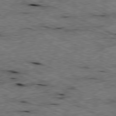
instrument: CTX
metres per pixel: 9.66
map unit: Ap
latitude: -79.9367
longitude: -67.1025
